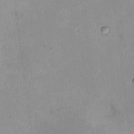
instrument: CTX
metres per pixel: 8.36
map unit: HNhu
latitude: 8.4601
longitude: 10.4440
